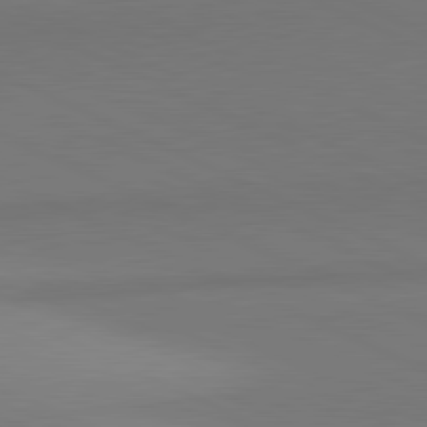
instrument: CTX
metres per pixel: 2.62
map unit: lApd
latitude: 81.3671
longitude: 144.6708
